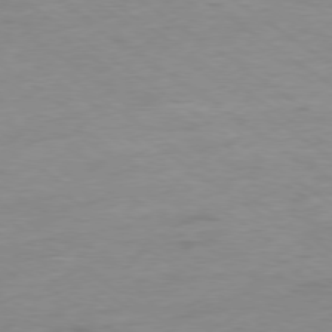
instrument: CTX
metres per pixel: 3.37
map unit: Hpe
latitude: -78.6329
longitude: -16.8947
